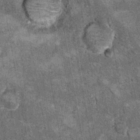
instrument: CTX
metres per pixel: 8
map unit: Hto
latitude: 10.2523
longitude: -36.0255
